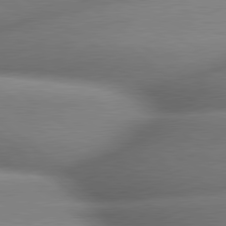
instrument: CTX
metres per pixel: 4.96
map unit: lApd
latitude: 79.8017
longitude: -163.8773
